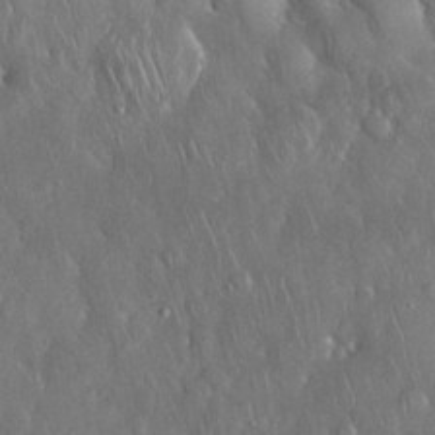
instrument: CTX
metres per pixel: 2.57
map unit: Nhu
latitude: 28.1578
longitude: -67.2725
